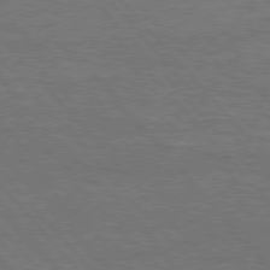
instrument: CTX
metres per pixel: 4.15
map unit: Hpe
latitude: 76.0444
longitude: -157.9150
